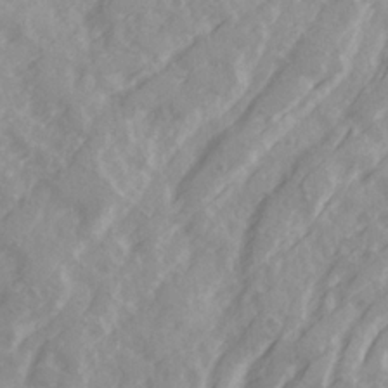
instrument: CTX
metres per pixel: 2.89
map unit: Ave
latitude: 21.7072
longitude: -131.9528
